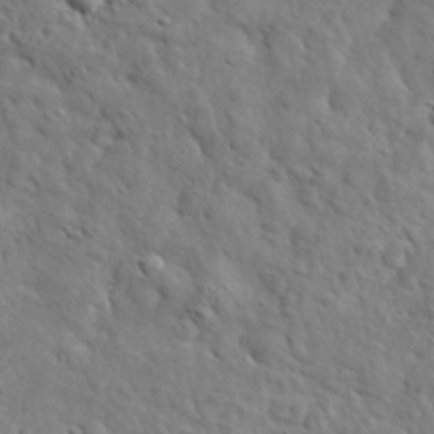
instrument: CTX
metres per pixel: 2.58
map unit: lHvf
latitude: 35.6127
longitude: -86.3656
